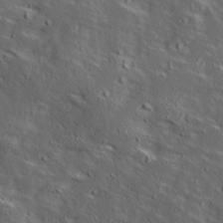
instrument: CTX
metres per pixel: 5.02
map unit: Ave
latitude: 15.5560
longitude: -138.5546
